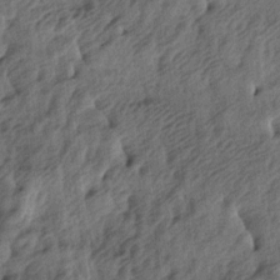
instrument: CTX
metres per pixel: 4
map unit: lAa
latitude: -5.0486
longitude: -123.9150
